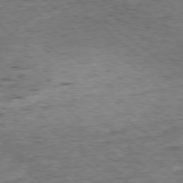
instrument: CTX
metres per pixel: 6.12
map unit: Ap
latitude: -78.4251
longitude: -90.6113
